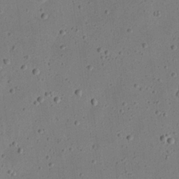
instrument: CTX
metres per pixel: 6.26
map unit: eHh
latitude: 23.2537
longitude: -68.9703
